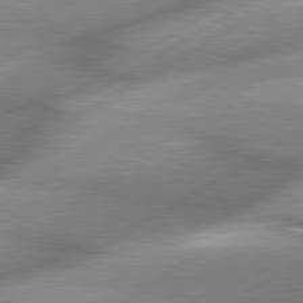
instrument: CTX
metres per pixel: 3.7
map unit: lApd
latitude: 80.0822
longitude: -118.7435
